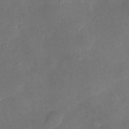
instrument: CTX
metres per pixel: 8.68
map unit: eHh
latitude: 4.6113
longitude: -71.2348
